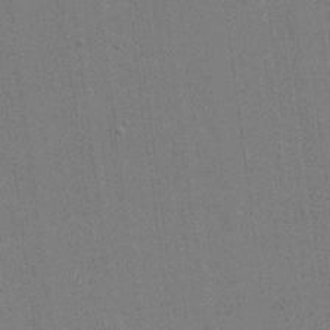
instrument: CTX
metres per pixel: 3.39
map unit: eHh
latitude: 19.0836
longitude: -68.1200
